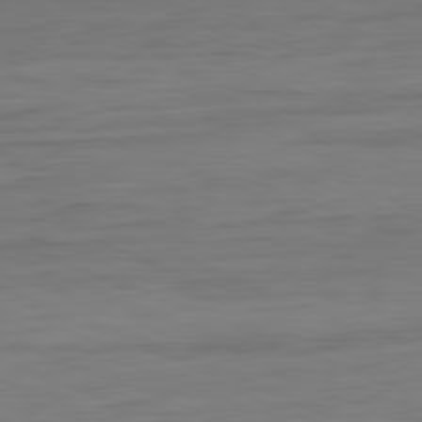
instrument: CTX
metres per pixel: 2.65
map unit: Ap
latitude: -82.1228
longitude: -74.9325
